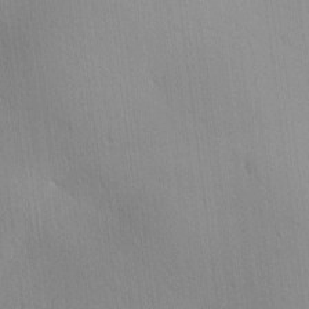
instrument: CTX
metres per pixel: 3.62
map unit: Ave
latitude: 2.0255
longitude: -115.0647
